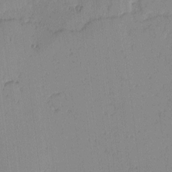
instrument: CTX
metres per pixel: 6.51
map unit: lAvf
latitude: -2.1416
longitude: -105.3104
